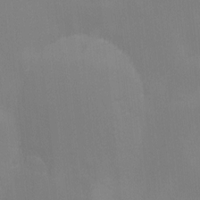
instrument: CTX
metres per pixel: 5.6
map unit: Ave
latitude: 2.3845
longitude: -112.8947
